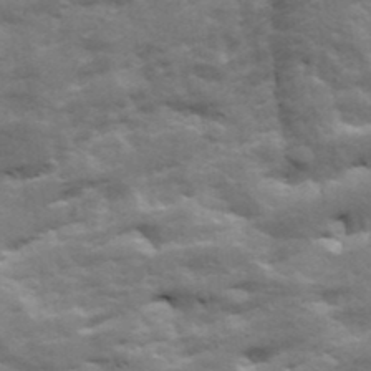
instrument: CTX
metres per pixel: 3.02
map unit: Ave
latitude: 19.4237
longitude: -129.9717
